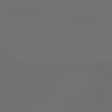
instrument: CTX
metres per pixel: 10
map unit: lApd
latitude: 79.4049
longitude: -175.3482
